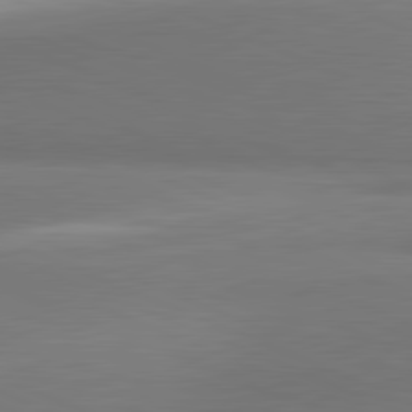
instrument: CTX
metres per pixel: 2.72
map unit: lApd
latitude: 81.7639
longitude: 162.9919
